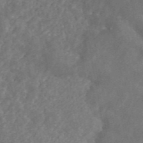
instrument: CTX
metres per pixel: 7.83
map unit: ANa
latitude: 45.2915
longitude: 30.0850
